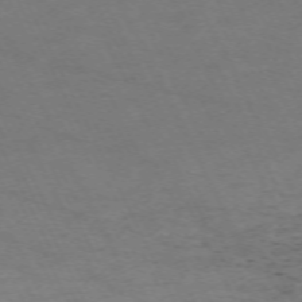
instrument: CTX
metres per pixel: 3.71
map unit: Hpe
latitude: -70.7652
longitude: 15.0865
